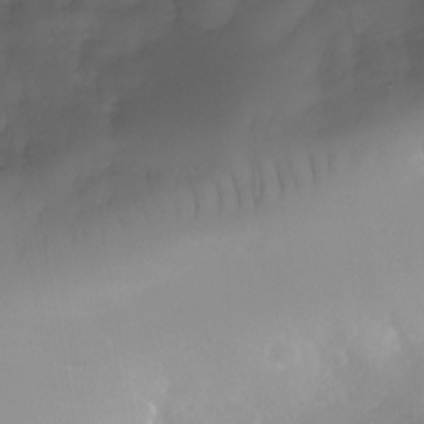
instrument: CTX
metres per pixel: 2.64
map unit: Nhu
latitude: -24.6707
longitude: -71.5371
